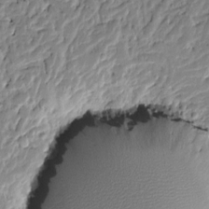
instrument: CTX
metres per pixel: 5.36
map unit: Htu
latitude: -3.2942
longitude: 178.6707
